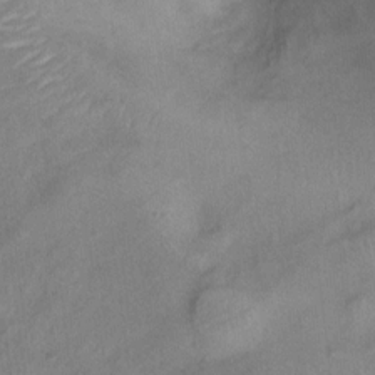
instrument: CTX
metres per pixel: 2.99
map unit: Ht
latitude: 10.9514
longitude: -40.1577
